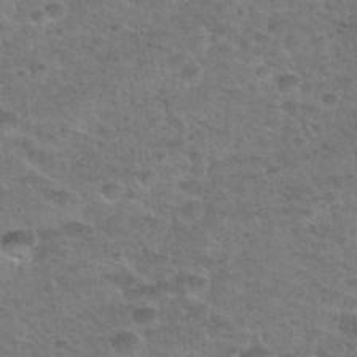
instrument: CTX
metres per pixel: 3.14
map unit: Nhu
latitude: 31.9339
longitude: -51.7638
